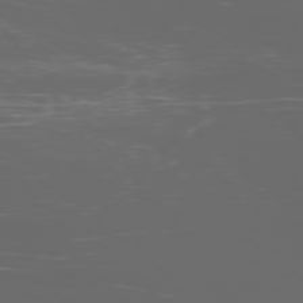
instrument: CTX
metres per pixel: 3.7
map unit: Ap
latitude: -76.2362
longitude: -69.2726
